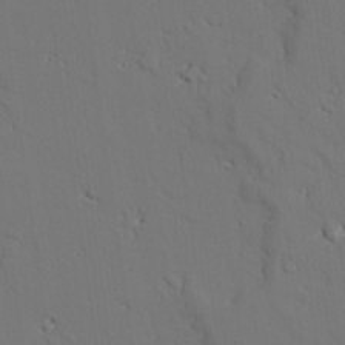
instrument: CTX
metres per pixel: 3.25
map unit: lAvf
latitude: 26.8380
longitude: -110.7435
